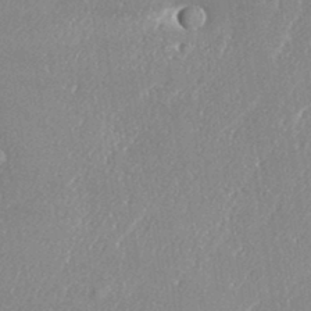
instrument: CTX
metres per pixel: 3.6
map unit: eHh
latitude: 34.2711
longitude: -132.8191
